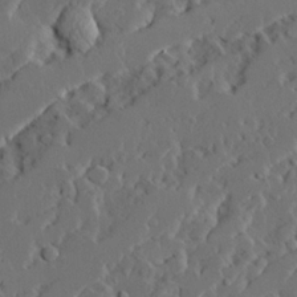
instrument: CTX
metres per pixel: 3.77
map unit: Ave
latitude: 14.7247
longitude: -136.6869
